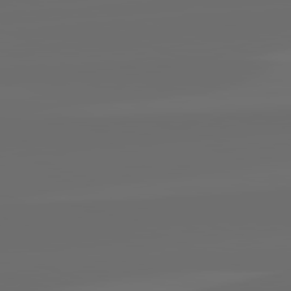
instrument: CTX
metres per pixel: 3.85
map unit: lApd
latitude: 82.3089
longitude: -164.7813
